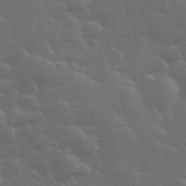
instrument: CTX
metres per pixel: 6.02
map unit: Hve
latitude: 27.2915
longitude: 146.6707
